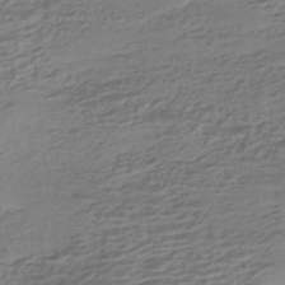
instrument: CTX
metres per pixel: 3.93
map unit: HNhu
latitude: -42.4440
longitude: 100.7463
